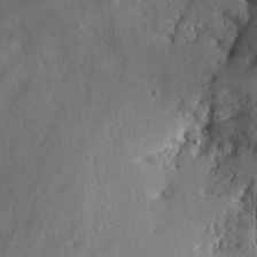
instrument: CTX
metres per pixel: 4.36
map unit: Aa
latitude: 13.3671
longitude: -141.9150
